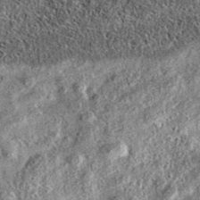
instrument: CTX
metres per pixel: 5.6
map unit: eAb
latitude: 36.6301
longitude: 108.5007
